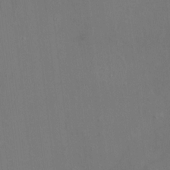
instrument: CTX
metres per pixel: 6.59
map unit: HNhu
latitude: 6.1956
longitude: 4.0472
